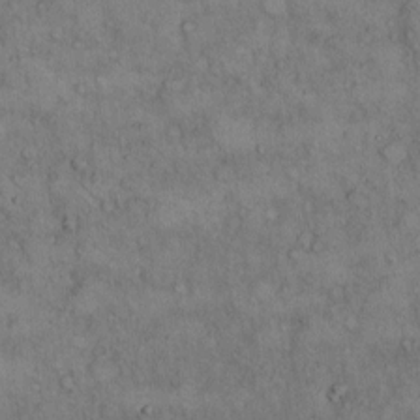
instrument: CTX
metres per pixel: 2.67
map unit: Hto
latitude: 8.8191
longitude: -59.7072
